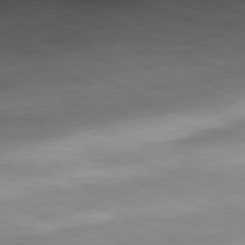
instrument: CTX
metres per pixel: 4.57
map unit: Ap
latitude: -81.5021
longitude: -82.1766
